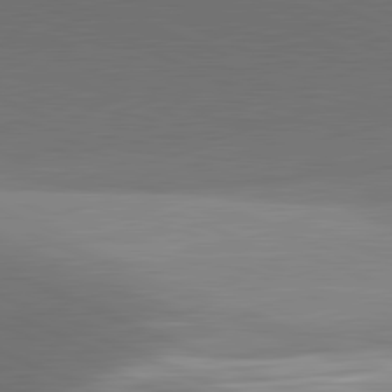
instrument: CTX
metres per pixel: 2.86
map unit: lApd
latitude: 81.8205
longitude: 143.6155
